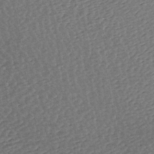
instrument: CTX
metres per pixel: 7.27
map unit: ANa
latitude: -42.8030
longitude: 108.2928
